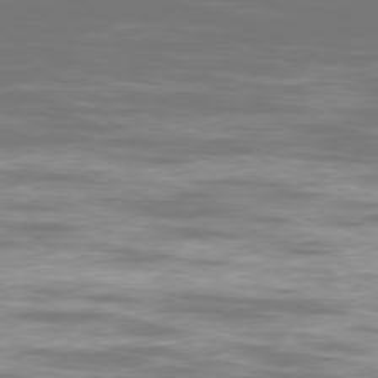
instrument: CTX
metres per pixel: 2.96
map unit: Ap
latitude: -80.6708
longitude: -58.9892
